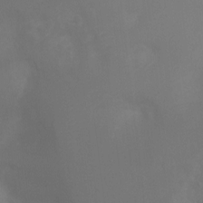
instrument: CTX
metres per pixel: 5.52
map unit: Ht
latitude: 2.1200
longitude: -25.1403
